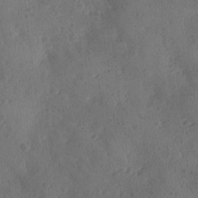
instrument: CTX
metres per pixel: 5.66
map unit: Ave
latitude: -9.5399
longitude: -118.4223
